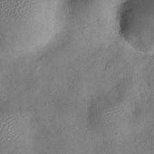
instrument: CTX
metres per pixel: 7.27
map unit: Ht
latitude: -3.8233
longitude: -19.5938
